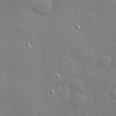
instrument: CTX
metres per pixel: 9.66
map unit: Hve
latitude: 28.0633
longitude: -90.6302
